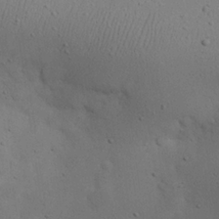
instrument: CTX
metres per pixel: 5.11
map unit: eHh
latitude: 24.2522
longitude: -72.2145
